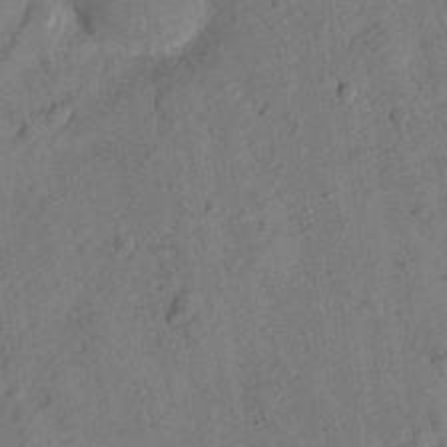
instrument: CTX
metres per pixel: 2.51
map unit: lHvf
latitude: 14.5924
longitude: 178.5196
